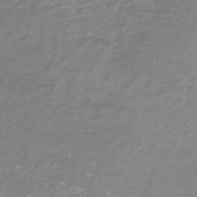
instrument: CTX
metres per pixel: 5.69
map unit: HNb
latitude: -33.7289
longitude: 58.1227
